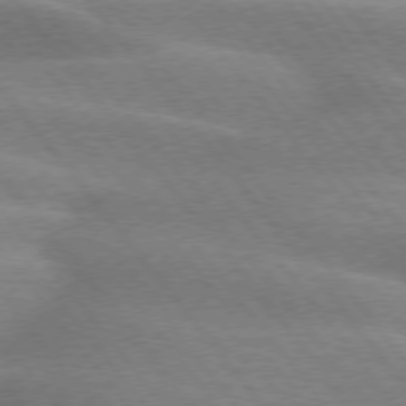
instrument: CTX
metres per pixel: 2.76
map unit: lApd
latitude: 74.8758
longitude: -58.7624
